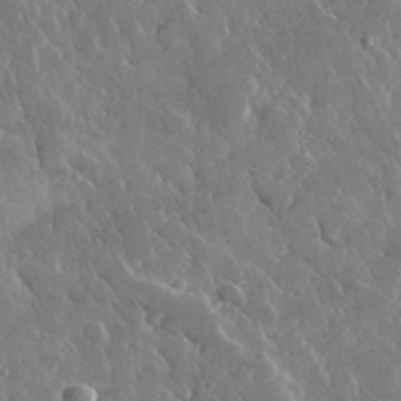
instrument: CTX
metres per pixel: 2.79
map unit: lHvf
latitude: 34.3089
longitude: -87.5938
